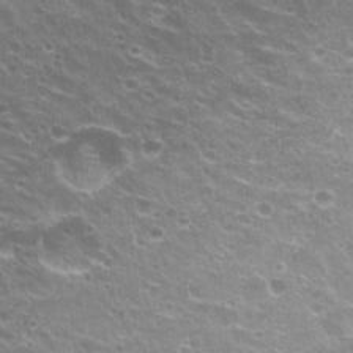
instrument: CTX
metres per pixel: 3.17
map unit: Hto
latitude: 23.0836
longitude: -32.1389
